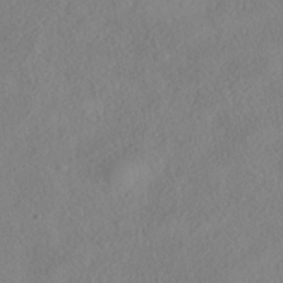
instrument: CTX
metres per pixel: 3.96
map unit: HNhu
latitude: -39.8423
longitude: 101.2753
